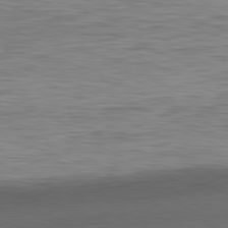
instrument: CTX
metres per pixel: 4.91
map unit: Ap
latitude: -82.1228
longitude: -73.2348
